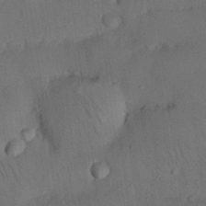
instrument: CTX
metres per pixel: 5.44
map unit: Nhu
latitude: 26.2145
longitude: -71.7072
